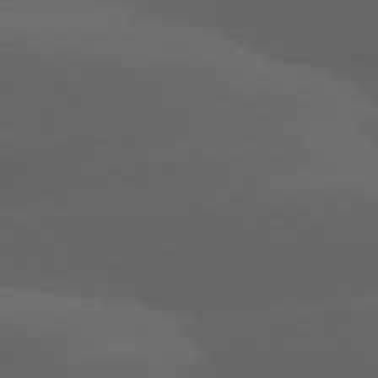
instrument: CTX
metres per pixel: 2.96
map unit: lApd
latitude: 78.2712
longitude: -52.2145
